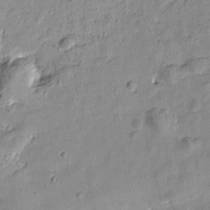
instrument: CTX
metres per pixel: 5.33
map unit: Htu
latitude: -2.7463
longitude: -175.8961
